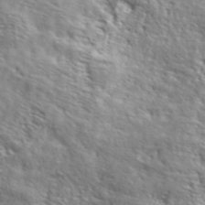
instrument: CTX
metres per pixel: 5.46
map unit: lHvf
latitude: 42.3656
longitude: -88.4979
